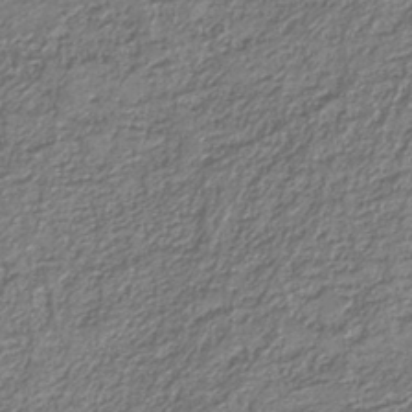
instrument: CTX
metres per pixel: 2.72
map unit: eAb
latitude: -39.1053
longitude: 51.7855
